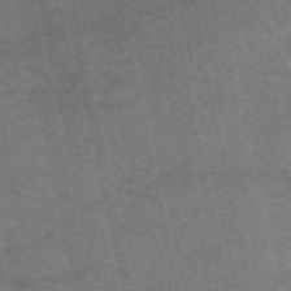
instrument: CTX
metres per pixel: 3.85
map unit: eAb
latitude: 51.2914
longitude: 111.8989
